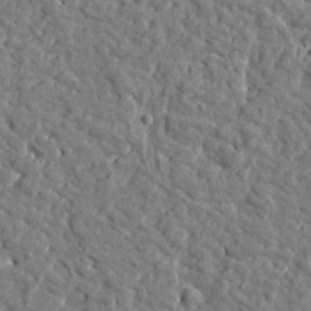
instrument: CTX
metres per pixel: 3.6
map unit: Htu
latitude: 0.7813
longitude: -179.0648
